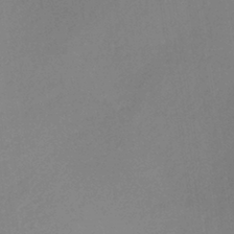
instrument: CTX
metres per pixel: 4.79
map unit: lHb
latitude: -36.4440
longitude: 68.8219
